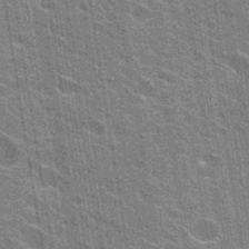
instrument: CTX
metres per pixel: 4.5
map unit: Hto
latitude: 31.4049
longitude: -43.3860
